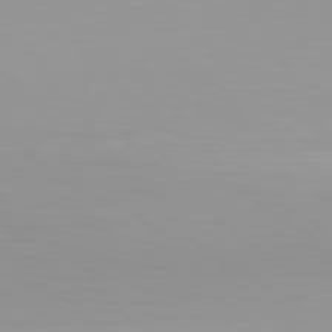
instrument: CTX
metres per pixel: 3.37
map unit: Hpe
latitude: 78.2145
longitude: -137.8584
